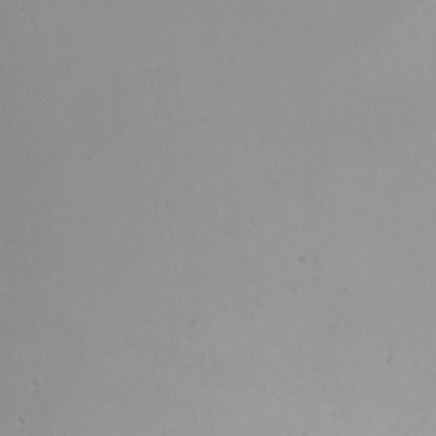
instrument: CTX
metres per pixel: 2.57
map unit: Nhu
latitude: -6.6707
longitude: -81.0458
